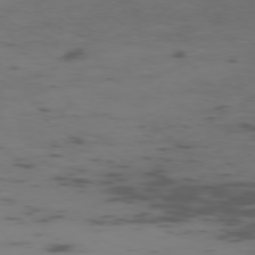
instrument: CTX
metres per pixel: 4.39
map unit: Ap
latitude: -76.0283
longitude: -66.5167
